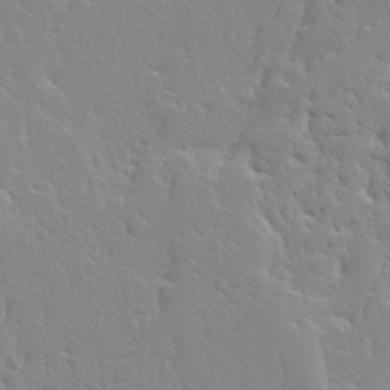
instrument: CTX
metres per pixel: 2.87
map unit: Ave
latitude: 13.0837
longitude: -135.5560
